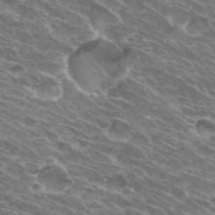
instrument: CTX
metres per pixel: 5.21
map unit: Hto
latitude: 31.9151
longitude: -42.7435
